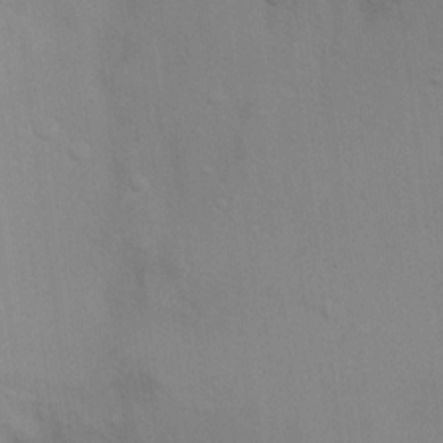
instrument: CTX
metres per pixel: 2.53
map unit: Ht
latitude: 5.6694
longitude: -28.9325
